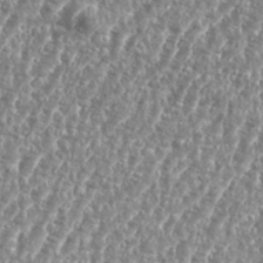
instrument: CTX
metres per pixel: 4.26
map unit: eHh
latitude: 35.3481
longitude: -135.0458
